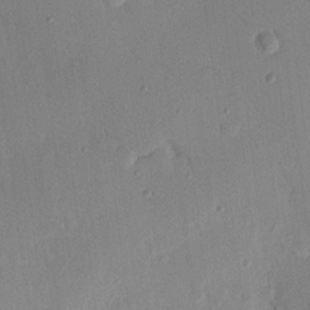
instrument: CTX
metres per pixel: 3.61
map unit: Nhu
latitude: 16.1956
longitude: -78.9136
